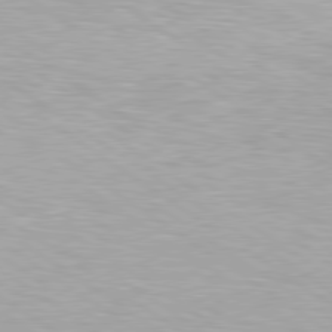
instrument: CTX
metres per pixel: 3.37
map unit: Hpe
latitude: 79.2726
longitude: -154.2900
